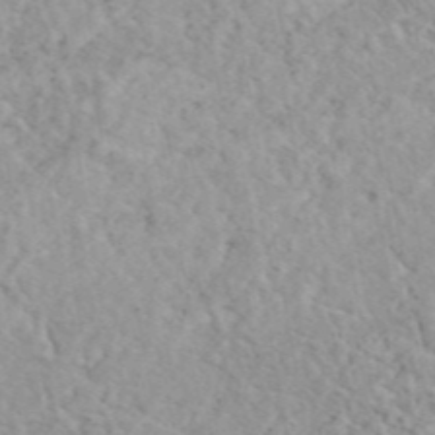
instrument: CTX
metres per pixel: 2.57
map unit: eAb
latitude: 44.4412
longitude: 114.6707
